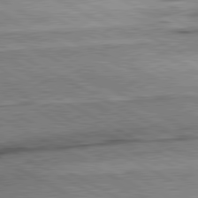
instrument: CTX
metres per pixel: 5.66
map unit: lApd
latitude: 80.8002
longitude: -157.1781
